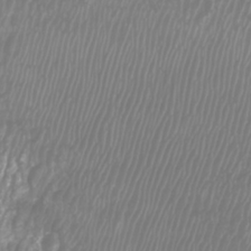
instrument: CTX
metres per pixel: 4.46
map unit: Htu
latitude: -9.0297
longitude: -74.7057
